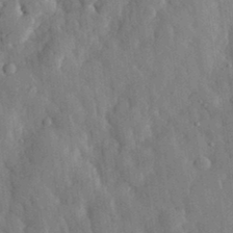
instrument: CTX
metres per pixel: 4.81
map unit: eHh
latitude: 29.9906
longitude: -77.0458
